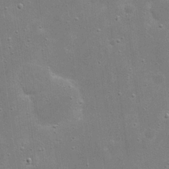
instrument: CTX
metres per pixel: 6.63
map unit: eHh
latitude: 21.0459
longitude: -66.9324
